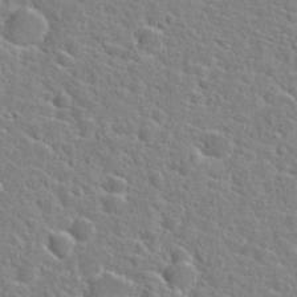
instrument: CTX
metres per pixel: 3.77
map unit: Hto
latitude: 25.0458
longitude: -47.8962
